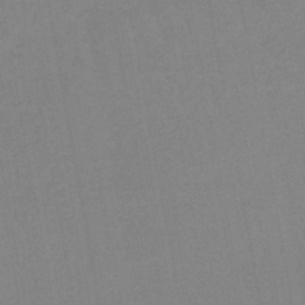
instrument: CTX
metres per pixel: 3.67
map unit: lHb
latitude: -45.7478
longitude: 78.4629
